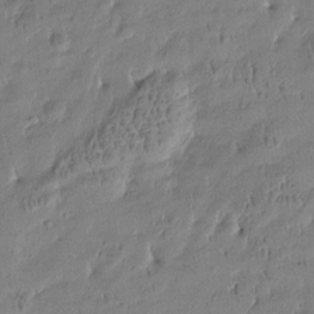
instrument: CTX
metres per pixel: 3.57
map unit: Htu
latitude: -4.5762
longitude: 176.6330
